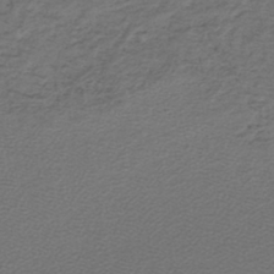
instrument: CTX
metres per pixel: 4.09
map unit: lHb
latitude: -42.3873
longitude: 61.9556
